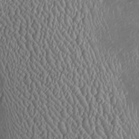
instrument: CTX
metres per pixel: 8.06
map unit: Htu
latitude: -5.8989
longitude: 157.1620
